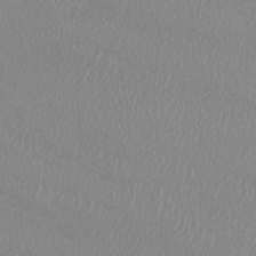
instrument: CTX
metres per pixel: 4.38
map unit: Htu
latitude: -5.9178
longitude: -73.3104
